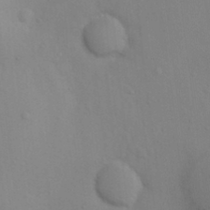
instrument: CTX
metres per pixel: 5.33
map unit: Nhu
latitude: 13.3671
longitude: -28.1578
